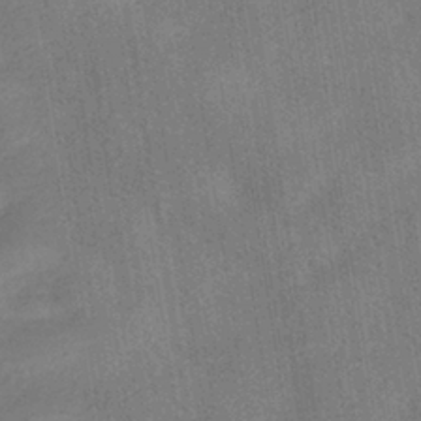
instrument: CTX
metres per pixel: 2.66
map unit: HNhu
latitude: -40.3495
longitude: 95.8989
